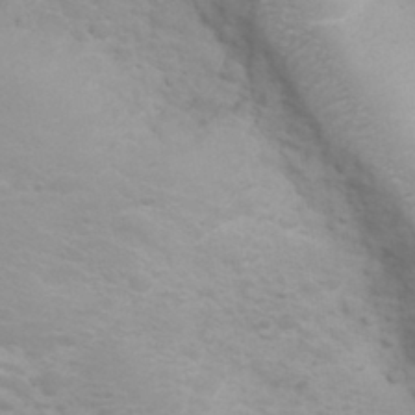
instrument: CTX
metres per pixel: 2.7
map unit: eHh
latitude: 32.0822
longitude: -61.9339
